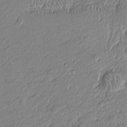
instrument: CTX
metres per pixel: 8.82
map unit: Htu
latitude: -6.3495
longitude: 176.7652
